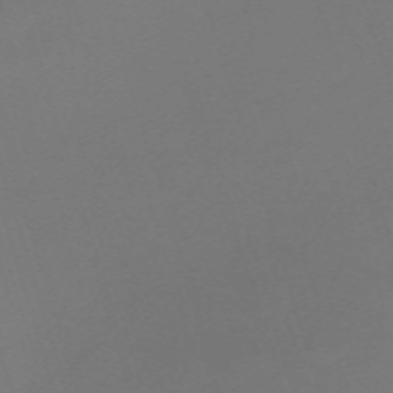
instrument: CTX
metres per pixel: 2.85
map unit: eHh
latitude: -62.4818
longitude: 52.8030
